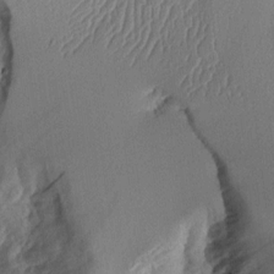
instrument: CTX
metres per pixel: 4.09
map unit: Aa
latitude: 10.5546
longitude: -127.0459
